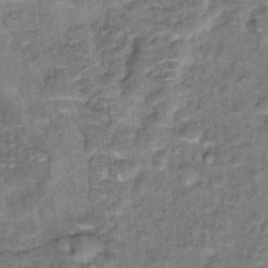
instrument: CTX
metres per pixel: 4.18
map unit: Hto
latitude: 15.8773
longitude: -36.1011
